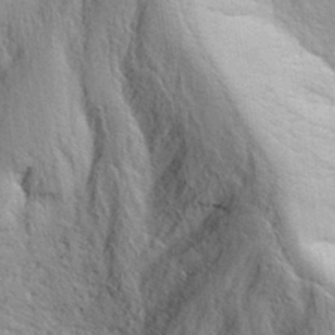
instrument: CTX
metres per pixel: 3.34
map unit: Hve
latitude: 32.1200
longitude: 148.6330
